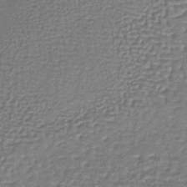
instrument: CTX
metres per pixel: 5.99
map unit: lHb
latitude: -36.1227
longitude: 59.6154
